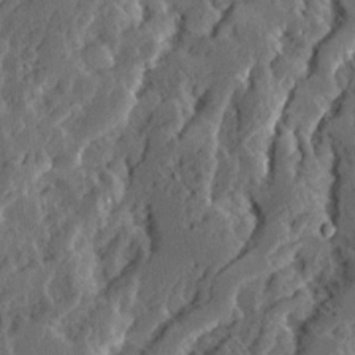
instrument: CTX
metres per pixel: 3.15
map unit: Ave
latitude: 14.5546
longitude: -137.2348
